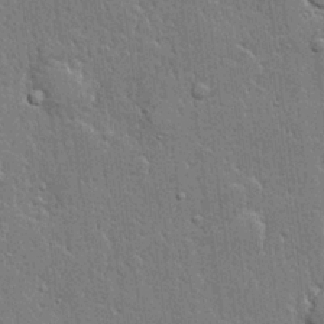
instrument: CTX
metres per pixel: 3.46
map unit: lHvf
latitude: 21.4049
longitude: 142.9352
